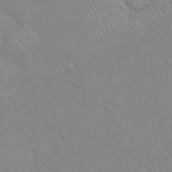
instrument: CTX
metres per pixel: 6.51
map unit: Hto
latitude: 17.3104
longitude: -58.7813
